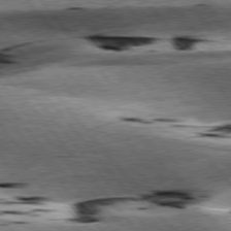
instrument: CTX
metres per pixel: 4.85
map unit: lApd
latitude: 76.7813
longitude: -60.7435
